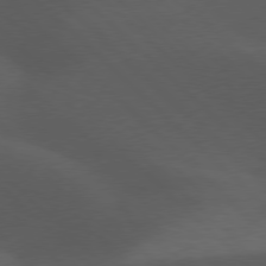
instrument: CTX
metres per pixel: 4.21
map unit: lApd
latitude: 77.1592
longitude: -60.7246
